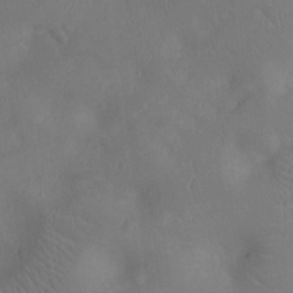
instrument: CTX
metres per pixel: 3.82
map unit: Nhu
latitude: -10.6896
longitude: -21.4238
